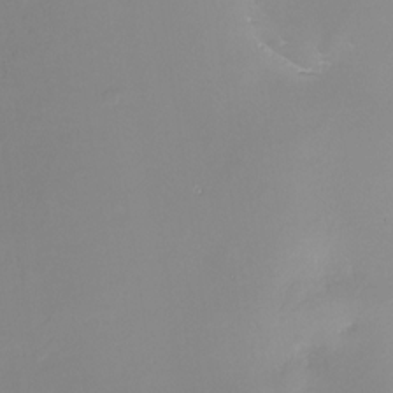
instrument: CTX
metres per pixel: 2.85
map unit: Nhe
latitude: -28.2928
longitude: -110.8380
